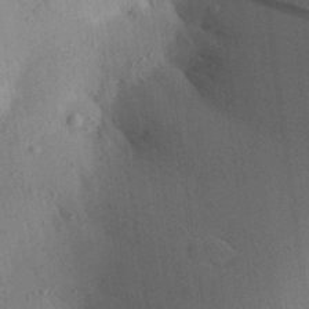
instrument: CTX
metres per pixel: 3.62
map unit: Aa
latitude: 27.8772
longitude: -148.0633
